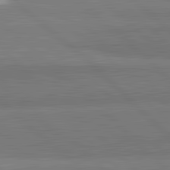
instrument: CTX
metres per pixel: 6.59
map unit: lApd
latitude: 82.2900
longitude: 162.5196
